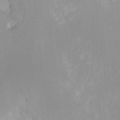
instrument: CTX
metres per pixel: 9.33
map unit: HNhu
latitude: 7.4615
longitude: -5.1781
